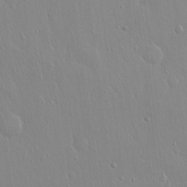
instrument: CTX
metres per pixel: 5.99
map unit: Hto
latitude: 17.6127
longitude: -57.4237
